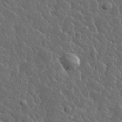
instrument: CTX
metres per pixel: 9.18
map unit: lHvf
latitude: 36.3845
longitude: -88.1578
